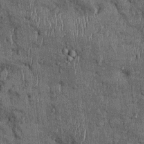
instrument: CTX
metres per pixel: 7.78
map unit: Ht
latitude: -0.1795
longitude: -13.4238
